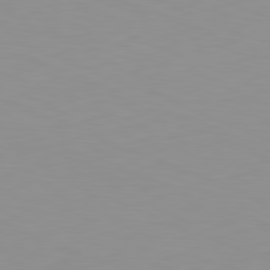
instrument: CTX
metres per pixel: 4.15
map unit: Hpe
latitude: -82.3306
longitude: 16.3873
